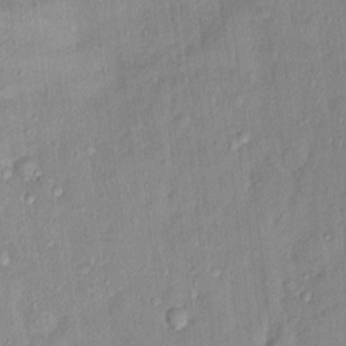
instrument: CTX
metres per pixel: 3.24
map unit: Nhu
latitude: 1.9906
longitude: -14.3279
